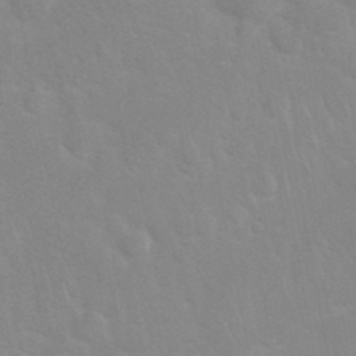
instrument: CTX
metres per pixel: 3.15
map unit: Nhu
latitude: 27.2348
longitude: -61.9717
